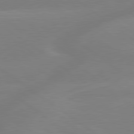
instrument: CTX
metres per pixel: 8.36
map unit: lApd
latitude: 79.4427
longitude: -148.7624
